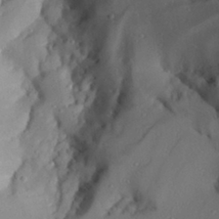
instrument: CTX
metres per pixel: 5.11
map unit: Aa
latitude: 29.9717
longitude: -134.2522
